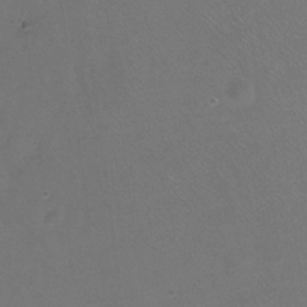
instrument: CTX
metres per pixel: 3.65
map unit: Hto
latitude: -12.6330
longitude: -40.7246
